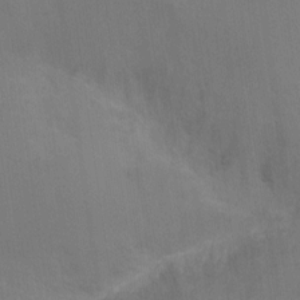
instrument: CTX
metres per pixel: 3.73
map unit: Nhu
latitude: -13.8234
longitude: -40.2144
